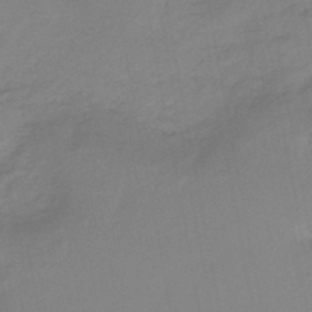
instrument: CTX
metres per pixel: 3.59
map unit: HNhu
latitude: -46.1605
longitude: 94.0850
